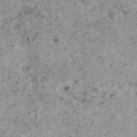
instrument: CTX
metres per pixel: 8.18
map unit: HNhu
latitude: 0.9513
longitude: 4.0283
